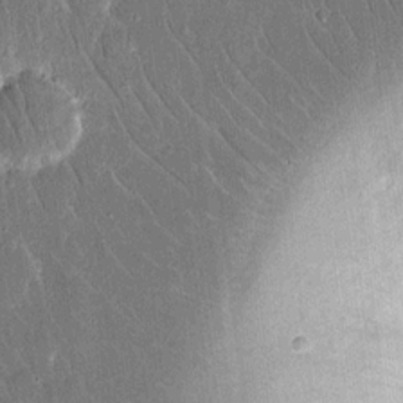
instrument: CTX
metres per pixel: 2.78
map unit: eHh
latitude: 15.3482
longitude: -70.3845
